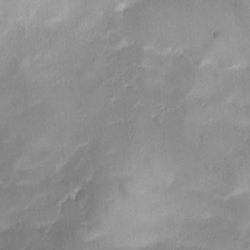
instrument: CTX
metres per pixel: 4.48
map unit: Ave
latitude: -9.3132
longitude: -122.5168
